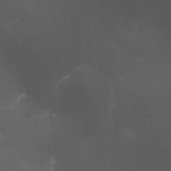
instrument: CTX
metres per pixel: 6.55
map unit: Nhu
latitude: 24.2900
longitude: -59.4049
